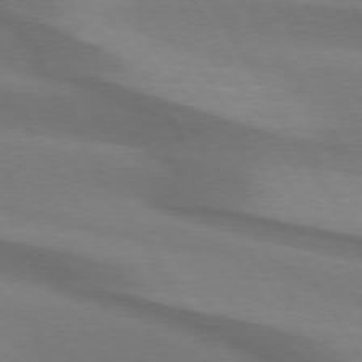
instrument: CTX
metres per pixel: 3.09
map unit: lApd
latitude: 74.3278
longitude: -65.7450
